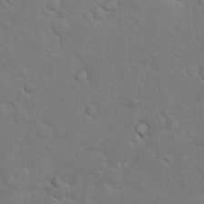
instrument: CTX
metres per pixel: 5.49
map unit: Nhu
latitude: 10.1011
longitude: -24.7057
